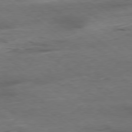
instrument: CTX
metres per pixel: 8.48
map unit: Ap
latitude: -79.1431
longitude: -91.5560
